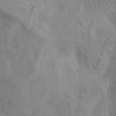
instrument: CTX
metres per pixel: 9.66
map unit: eHh
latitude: 34.3845
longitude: -133.6505
